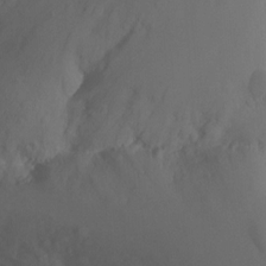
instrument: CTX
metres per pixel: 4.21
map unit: Ht
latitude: -9.4643
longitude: -23.4993
